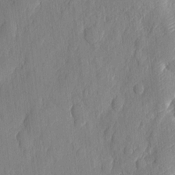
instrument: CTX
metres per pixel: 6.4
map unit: eHh
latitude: 6.7435
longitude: -73.4427
